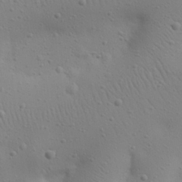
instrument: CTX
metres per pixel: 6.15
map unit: eHh
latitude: 24.8191
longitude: -69.7828
